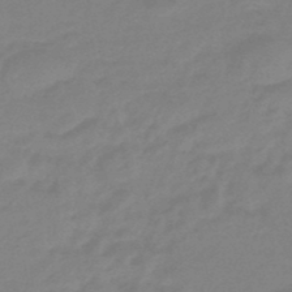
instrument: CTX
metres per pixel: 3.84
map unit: eHb
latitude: -46.7841
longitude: 86.7085
